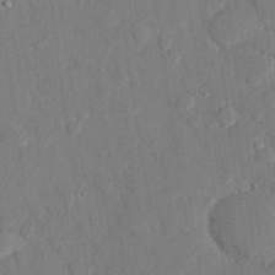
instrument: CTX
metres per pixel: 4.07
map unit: eHh
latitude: 27.2348
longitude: -80.5924
